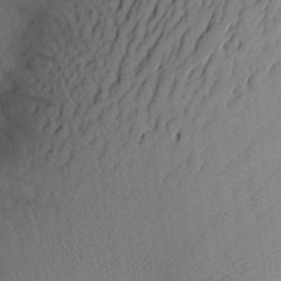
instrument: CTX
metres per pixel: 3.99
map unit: Aa
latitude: 27.7072
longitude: -146.7813
